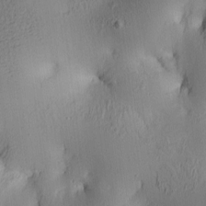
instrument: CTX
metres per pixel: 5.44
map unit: lAa
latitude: 5.4048
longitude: -113.5371
